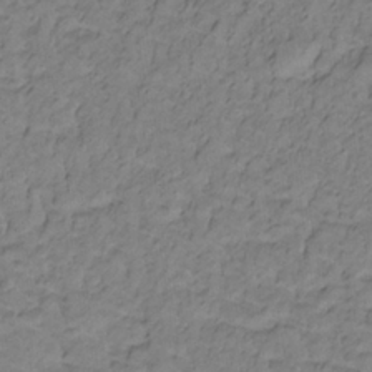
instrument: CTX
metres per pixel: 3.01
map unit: lHb
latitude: -32.8786
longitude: 65.8800
